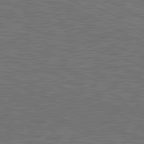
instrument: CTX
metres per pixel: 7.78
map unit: lApd
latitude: 81.1592
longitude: -171.8961
